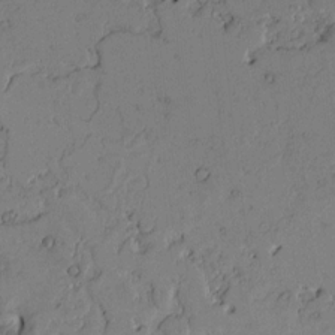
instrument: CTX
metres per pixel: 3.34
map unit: Htu
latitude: -3.2186
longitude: 166.6329
